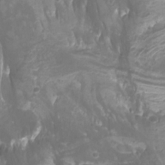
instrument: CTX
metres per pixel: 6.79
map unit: Htu
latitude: -10.9353
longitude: -74.9136
